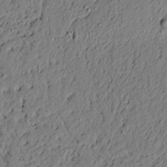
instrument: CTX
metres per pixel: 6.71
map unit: lAvf
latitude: 4.9325
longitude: 167.2187
